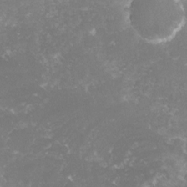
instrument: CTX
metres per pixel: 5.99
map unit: lHvf
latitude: -16.3307
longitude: -100.2334
